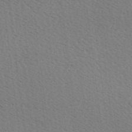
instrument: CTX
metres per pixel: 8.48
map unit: Hve
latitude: 2.4979
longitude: -124.9702
